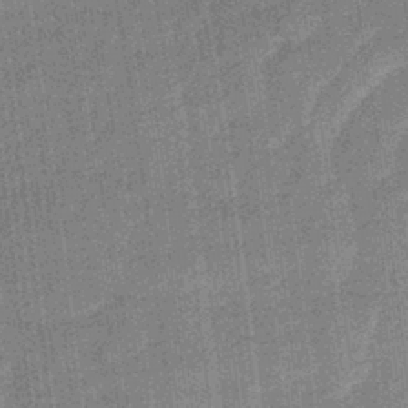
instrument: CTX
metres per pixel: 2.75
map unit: lHb
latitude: -39.8423
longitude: 69.4832
